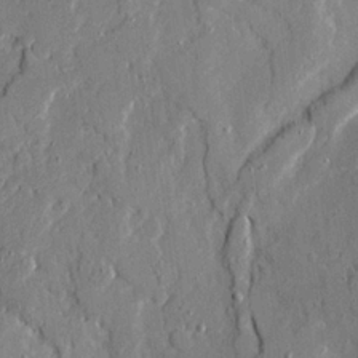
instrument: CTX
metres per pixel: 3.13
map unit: Ave
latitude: 21.0081
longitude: -128.9136
